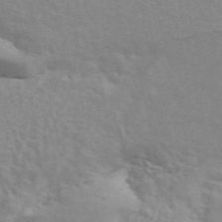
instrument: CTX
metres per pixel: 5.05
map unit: ANa
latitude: 45.6127
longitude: 26.0094
